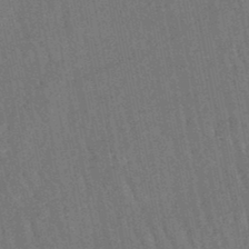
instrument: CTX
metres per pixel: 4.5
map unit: lHb
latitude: -47.0486
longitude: 77.1620
